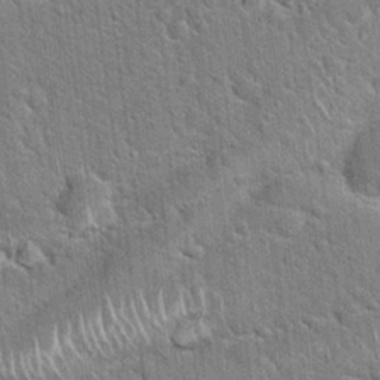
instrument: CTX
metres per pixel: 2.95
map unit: Hto
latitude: 20.4601
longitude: -51.4615
